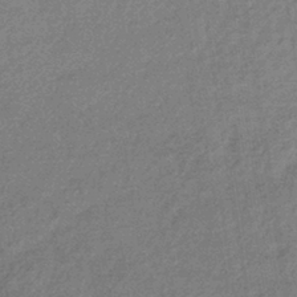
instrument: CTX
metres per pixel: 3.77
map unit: lHb
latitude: -35.6911
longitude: 69.1242
